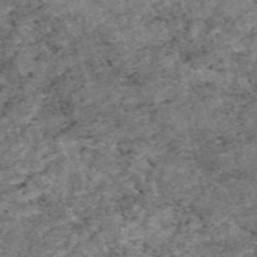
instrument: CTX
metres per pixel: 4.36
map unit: eAb
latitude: 48.4601
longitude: 121.7288
